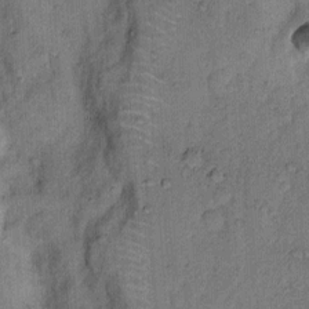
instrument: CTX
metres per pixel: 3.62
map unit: Hto
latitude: 9.0270
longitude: -61.4426
